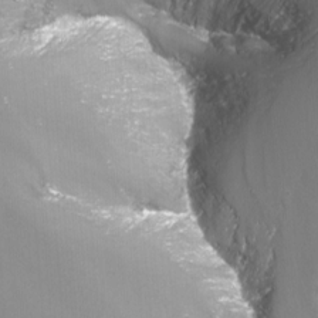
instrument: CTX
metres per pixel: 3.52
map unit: Nhu
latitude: -14.0472
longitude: -64.4790
